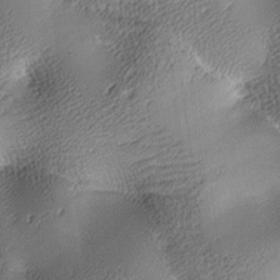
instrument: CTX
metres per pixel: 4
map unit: lAa
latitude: -10.2173
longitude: -125.1025
